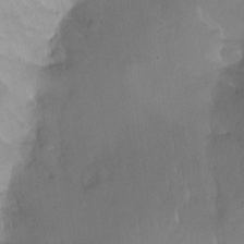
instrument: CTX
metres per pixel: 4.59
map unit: Ht
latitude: -11.4832
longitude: -39.4237
